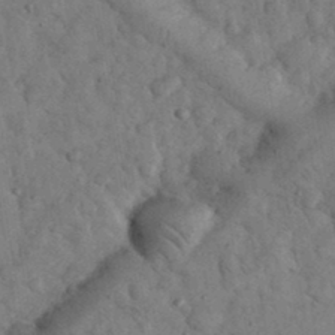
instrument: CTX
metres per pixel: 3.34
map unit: eHh
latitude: 34.3089
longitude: -68.4034
